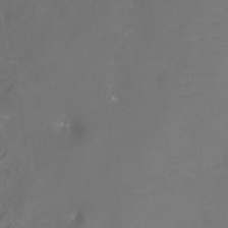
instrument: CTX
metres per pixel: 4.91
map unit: Htu
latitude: -13.1431
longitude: -45.7260
